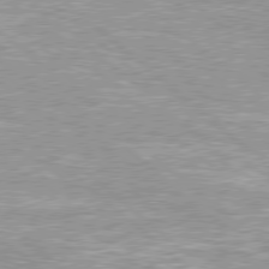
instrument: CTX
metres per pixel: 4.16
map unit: Hpe
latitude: 78.6302
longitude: -157.3103
